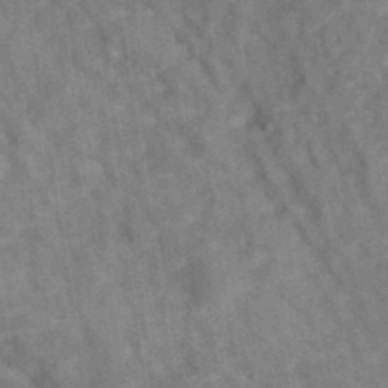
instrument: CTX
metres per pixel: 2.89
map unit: eAb
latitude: 35.0647
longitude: 110.8785
